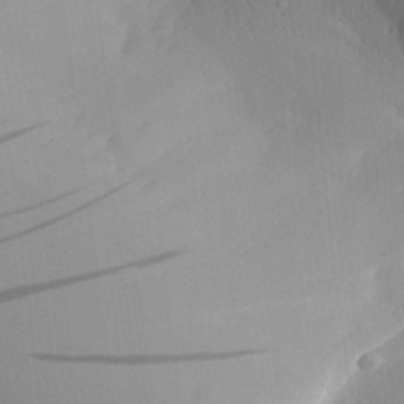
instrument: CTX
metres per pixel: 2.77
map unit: Aa
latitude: 30.3279
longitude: -141.4048
